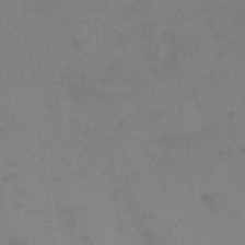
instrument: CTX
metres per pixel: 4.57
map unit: Nhu
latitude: -5.9745
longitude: -78.9325
